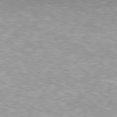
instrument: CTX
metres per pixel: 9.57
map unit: Hpe
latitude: 78.1389
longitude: -135.9906
